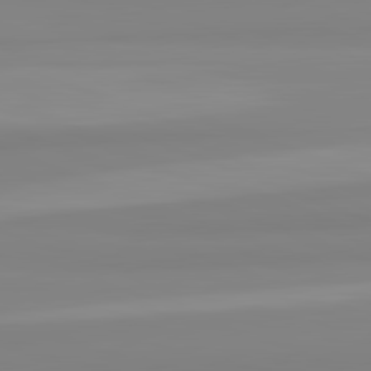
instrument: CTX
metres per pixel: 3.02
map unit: lApd
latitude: 82.4223
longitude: 174.9730
